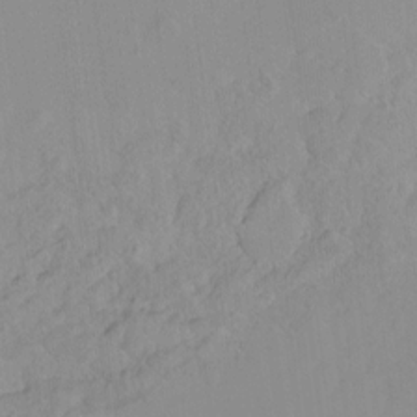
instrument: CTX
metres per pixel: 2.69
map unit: Hto
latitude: -8.3306
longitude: -41.7827
